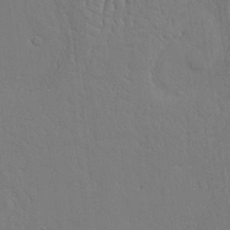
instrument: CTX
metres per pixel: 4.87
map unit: Aa
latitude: 26.3089
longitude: -138.0633
